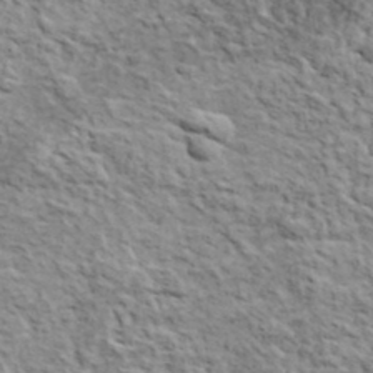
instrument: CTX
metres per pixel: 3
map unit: lHvf
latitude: 38.2333
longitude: -88.5924
